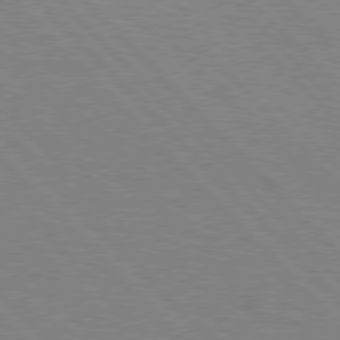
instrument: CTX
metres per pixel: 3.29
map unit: Hpe
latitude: 76.7057
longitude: -126.6869
